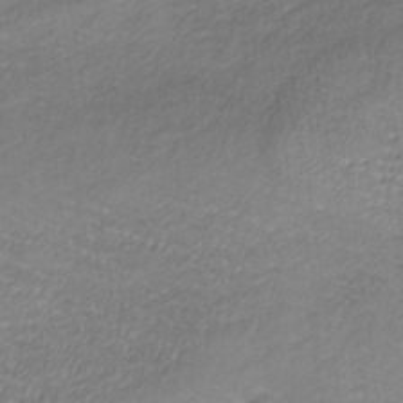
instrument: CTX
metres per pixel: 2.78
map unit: lHb
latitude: -36.0094
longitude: 71.4266
